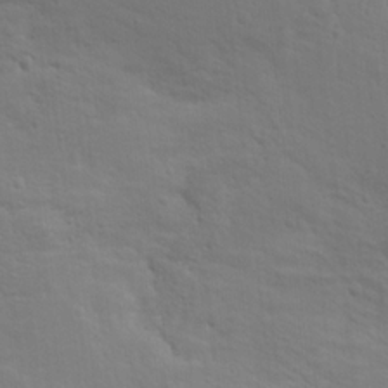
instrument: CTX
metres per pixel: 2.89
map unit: Nhu
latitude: 17.8583
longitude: -33.8016
